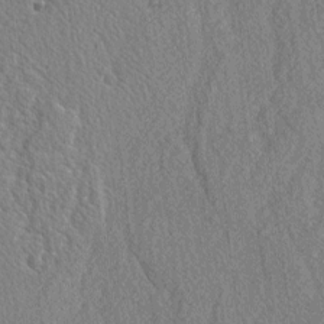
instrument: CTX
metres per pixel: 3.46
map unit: lAvf
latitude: -2.5384
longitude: -109.2914
